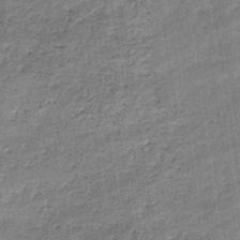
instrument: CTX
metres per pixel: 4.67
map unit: eHb
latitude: -37.0864
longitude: 77.5777
